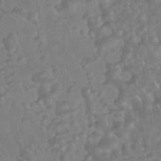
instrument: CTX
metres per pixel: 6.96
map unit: HNhu
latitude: -44.5385
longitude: 92.1039
